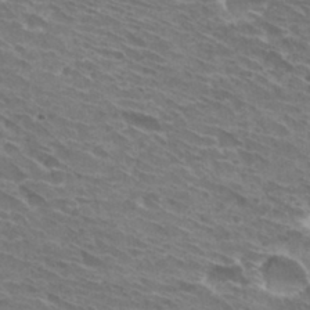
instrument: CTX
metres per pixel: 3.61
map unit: Hto
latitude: 30.7625
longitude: -44.4601
